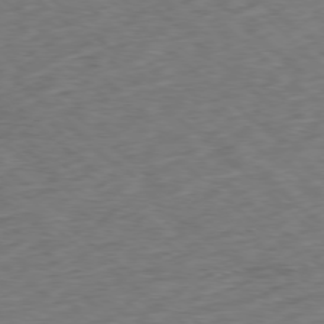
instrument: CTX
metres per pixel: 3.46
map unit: Ap
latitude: -78.1605
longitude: -92.0255
